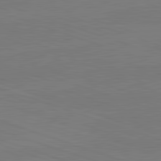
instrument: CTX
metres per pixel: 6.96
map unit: lApd
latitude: 82.3278
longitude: -159.9339
